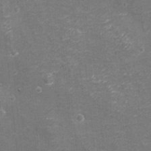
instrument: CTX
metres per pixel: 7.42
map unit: eHh
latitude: -3.7477
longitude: -75.4426
